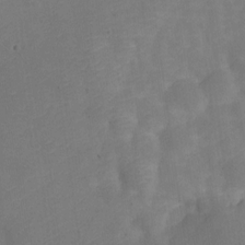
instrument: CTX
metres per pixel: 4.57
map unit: Nve
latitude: -24.4818
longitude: 107.8234
